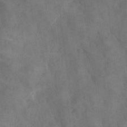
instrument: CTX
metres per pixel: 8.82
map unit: Ave
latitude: 18.1389
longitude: -131.6694
